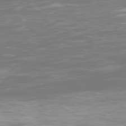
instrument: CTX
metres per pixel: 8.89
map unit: Ap
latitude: -79.1053
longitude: -60.2333
